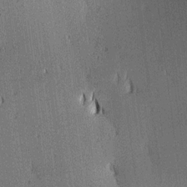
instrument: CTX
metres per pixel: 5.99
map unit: lAa
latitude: 11.2915
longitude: -108.8569
